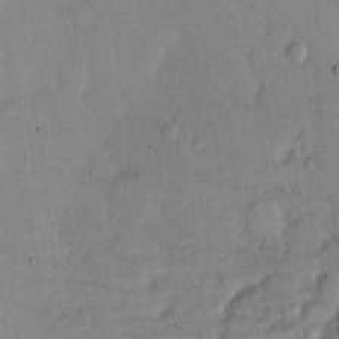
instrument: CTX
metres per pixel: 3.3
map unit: eHh
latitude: 11.6883
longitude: -61.9339
